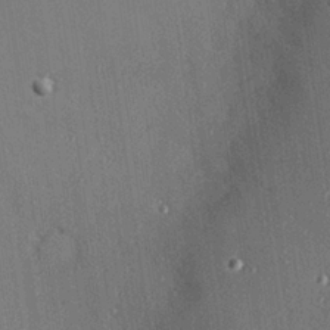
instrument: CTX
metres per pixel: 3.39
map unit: Hve
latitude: 26.2712
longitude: -90.3278
